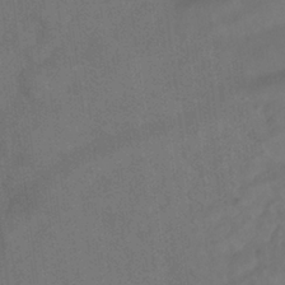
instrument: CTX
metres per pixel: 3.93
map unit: Hve
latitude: -31.7855
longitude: 95.6155
